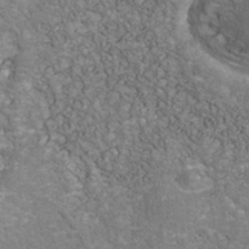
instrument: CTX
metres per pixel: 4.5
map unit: Nhu
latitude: -40.0850
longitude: -83.5371
